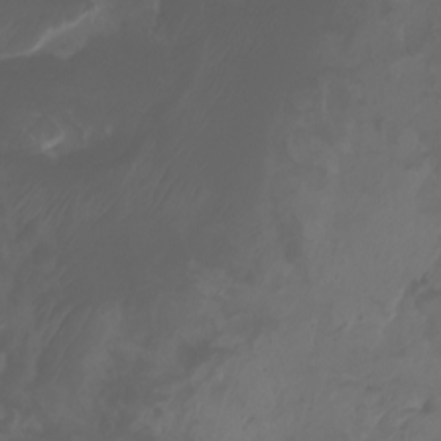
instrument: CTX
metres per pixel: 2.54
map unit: Aa
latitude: -7.5210
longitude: -79.9717
